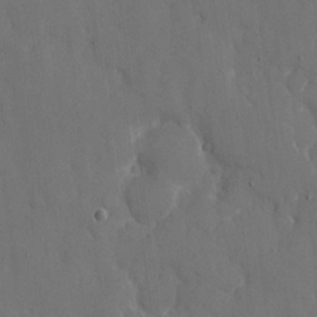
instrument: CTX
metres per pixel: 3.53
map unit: eHh
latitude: 6.9136
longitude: -68.4979
